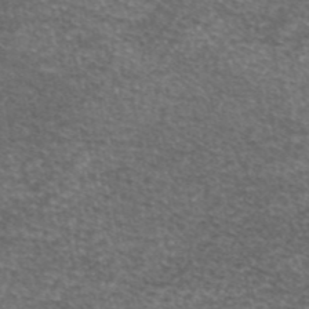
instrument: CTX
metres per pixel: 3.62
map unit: eAb
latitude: 45.5371
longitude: 104.0472
